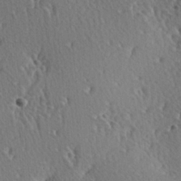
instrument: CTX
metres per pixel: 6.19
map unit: Hve
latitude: 2.1200
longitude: -124.4034
